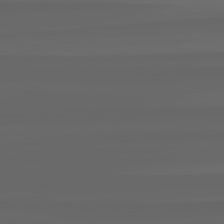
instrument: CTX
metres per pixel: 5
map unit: lApd
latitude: 82.4412
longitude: -170.8758
